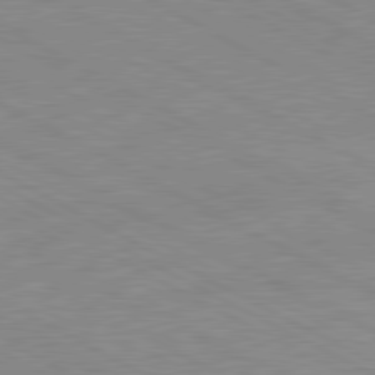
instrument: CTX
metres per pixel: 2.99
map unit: Ap
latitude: -81.8234
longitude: -73.0270
